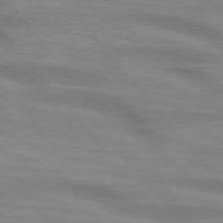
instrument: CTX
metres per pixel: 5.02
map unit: lApd
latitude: 74.6868
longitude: -60.1389
